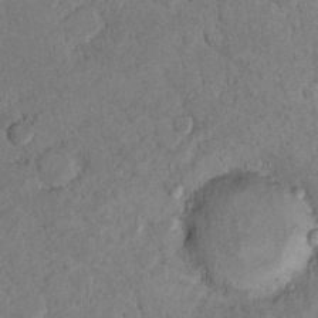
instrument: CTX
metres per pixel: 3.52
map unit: Ht
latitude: 11.1781
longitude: -31.8773
